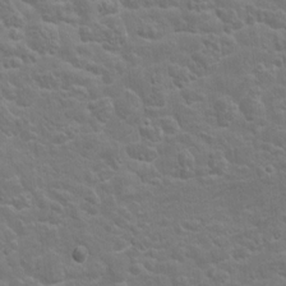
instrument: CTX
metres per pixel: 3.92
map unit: Hto
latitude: 8.8191
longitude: -31.5183
